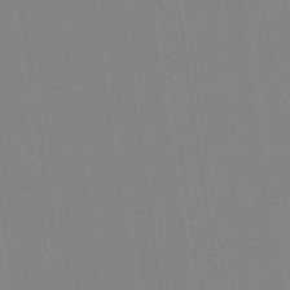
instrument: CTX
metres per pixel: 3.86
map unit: Aa
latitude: 33.2348
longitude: -142.6302
